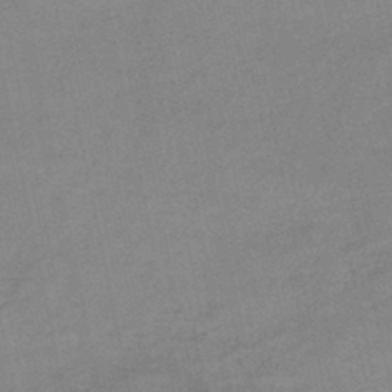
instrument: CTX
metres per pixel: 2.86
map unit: HNb
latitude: -45.9556
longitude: -35.9528
